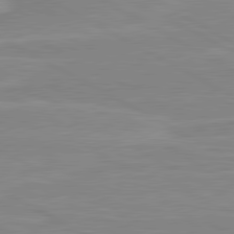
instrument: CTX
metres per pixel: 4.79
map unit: lApd
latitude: 80.5924
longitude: 171.3510
